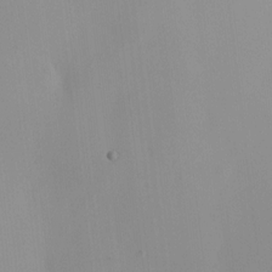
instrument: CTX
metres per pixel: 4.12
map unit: HNhu
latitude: 7.6505
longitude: 8.7652
